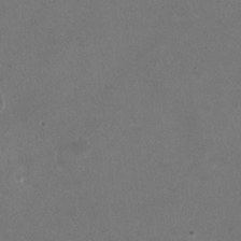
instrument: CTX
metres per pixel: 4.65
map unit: HNhu
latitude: -2.2172
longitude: -0.3656
